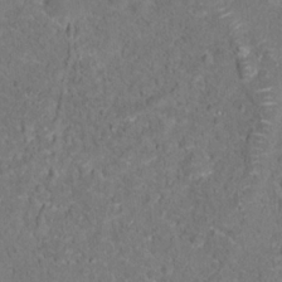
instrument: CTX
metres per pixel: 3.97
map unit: Hto
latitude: 17.0081
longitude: -37.9528
